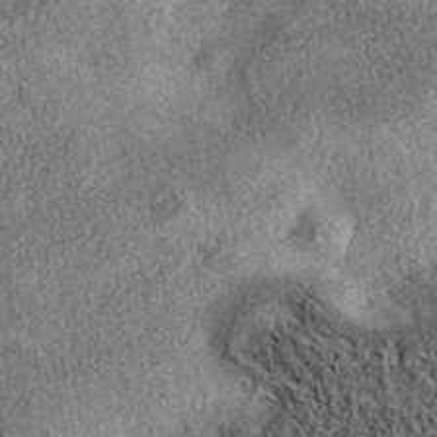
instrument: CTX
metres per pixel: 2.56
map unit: eAb
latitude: 37.4993
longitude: 107.2943
